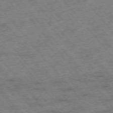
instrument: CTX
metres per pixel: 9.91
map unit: Hpe
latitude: -76.3684
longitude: -10.1767
